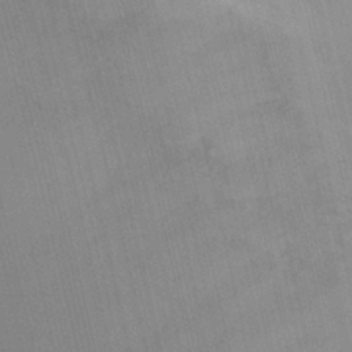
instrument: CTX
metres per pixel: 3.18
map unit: Ht
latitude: 0.7624
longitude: -32.3845
